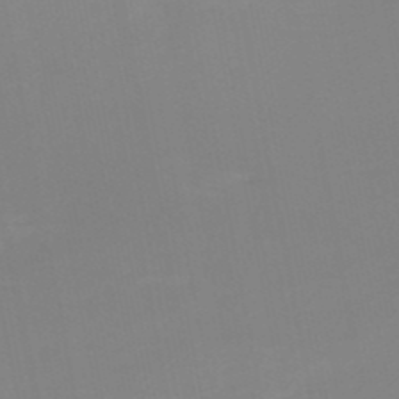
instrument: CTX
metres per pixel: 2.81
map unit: HNb
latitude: -50.4251
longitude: -50.3656
